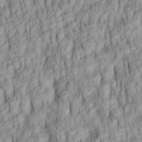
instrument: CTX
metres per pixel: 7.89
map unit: lAa
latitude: 6.2711
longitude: -115.4237
